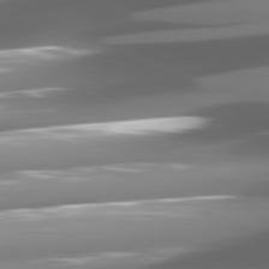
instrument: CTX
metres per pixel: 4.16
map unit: lApd
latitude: 81.2915
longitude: -145.5371
